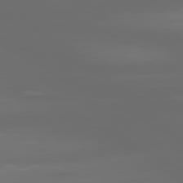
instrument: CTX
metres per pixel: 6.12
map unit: lApd
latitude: 80.6301
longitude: -137.7072
